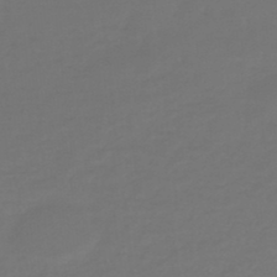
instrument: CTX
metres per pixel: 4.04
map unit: lHb
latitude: -47.4076
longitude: 65.4266
